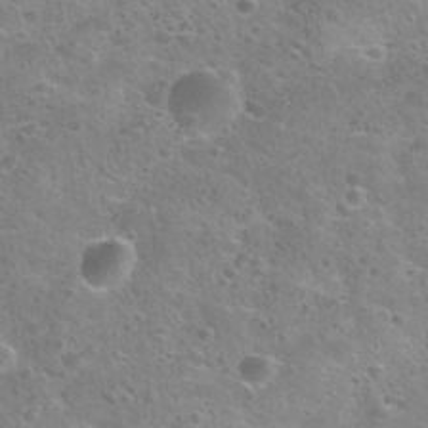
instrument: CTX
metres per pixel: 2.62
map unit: Nhu
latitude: 31.8773
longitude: -53.1781
